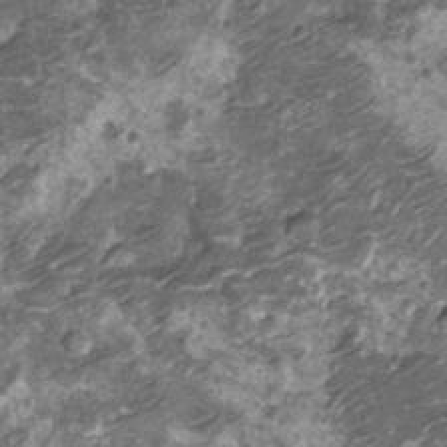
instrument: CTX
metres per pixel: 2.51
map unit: Nhu
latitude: -13.2943
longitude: -22.8002
